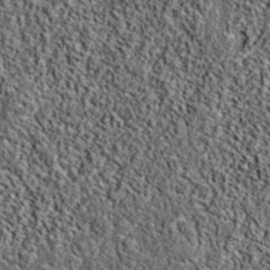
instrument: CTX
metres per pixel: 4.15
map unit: eAb
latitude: 37.9528
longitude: 106.6140
